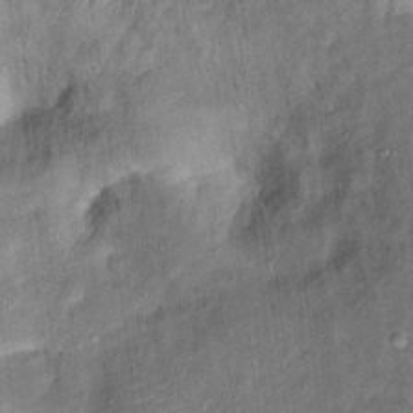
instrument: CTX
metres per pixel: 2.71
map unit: Hto
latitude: 15.0837
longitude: -39.4426
